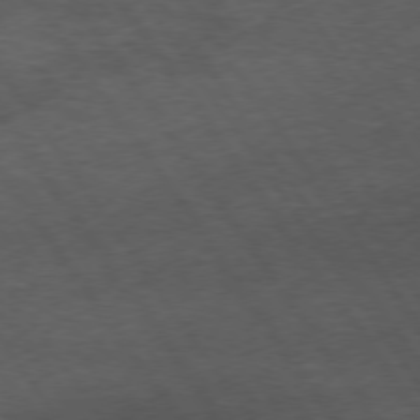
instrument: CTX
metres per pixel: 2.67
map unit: Hpe
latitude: 73.8773
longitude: -142.9514
